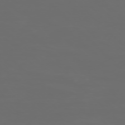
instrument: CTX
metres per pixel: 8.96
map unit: Ap
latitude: -76.4062
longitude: -82.3278
